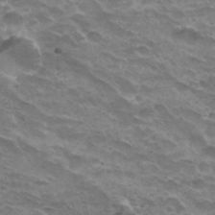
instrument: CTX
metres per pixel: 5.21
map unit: Hto
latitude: 33.2915
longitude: -42.4601
